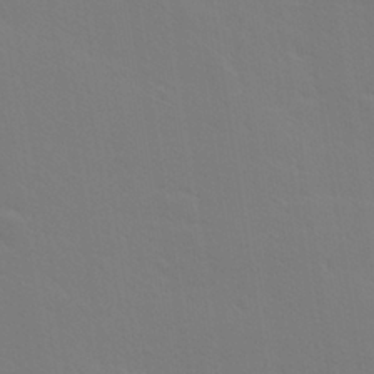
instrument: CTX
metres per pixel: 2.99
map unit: lHvf
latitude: 26.9136
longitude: 143.1998
